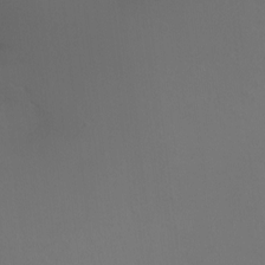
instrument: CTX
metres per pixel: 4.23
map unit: Ht
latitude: -0.9542
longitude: -16.4034
